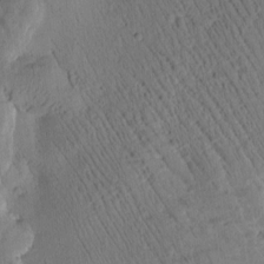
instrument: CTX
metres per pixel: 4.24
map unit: Htu
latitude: 3.0836
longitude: 178.3495
